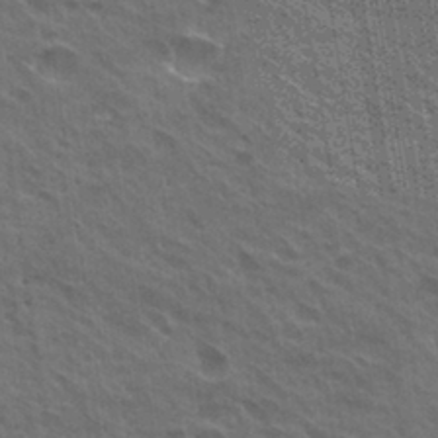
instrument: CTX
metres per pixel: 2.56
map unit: Hto
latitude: 31.0648
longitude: -43.3671
